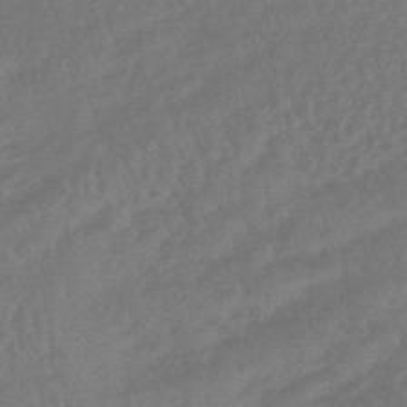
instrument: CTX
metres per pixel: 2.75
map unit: HNhu
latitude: -46.2361
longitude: 91.4833
